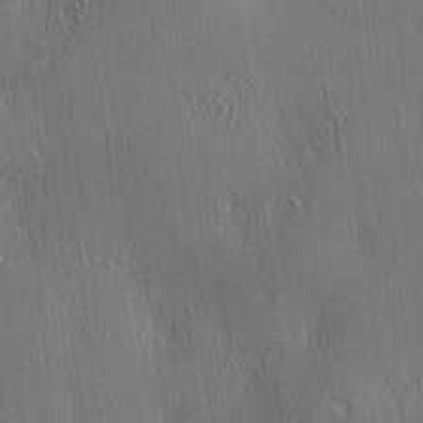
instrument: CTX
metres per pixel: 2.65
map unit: lAa
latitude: 4.5168
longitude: -112.7246
